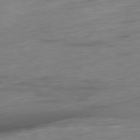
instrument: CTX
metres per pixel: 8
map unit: Hpe
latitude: -78.6140
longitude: -18.7813
